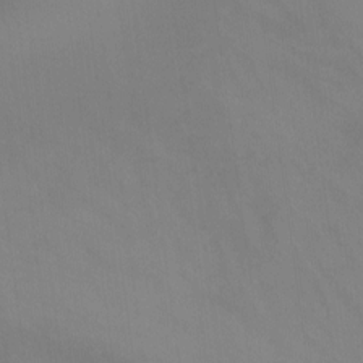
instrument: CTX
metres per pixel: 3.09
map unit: Nhu
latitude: -15.9178
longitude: -57.0458
